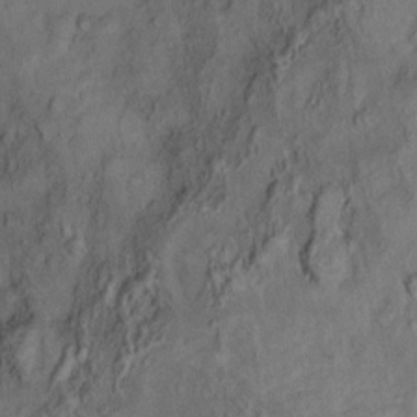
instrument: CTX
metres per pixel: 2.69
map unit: Ht
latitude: 10.9514
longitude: -33.7261
